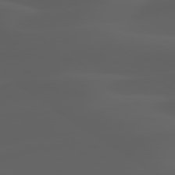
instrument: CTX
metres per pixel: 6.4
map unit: lApd
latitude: 80.1578
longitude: -92.5356
